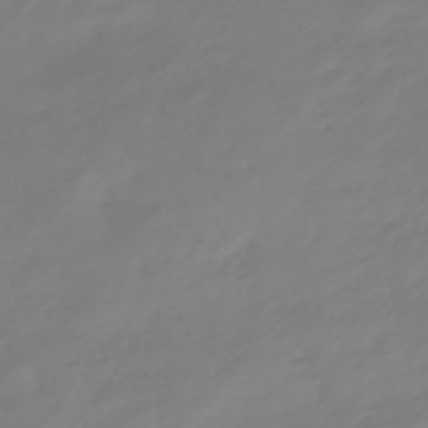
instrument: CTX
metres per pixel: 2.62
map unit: eHb
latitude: -46.2550
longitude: 81.3132
